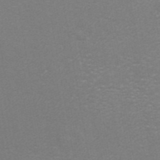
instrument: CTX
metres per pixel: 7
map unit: ANa
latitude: 43.2348
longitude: 14.2551
